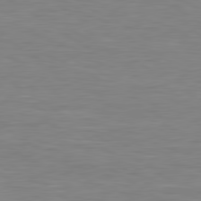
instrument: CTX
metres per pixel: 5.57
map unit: lApd
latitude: 79.6694
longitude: -127.6883
